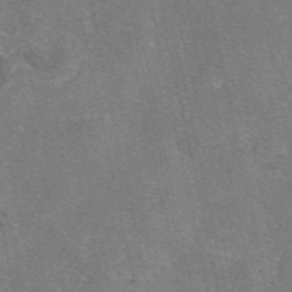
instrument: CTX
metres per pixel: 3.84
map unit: eAb
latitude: 47.1026
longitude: 104.8219
